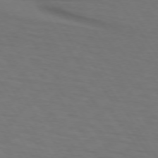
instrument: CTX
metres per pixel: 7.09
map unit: lApd
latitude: 73.3482
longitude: -75.8205
